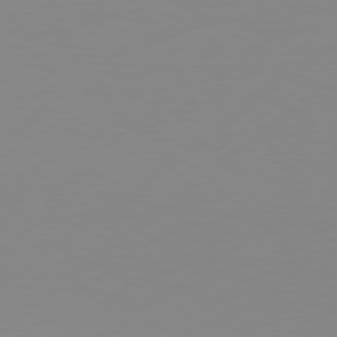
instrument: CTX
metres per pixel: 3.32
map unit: Hpe
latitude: 77.8772
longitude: -130.2901
